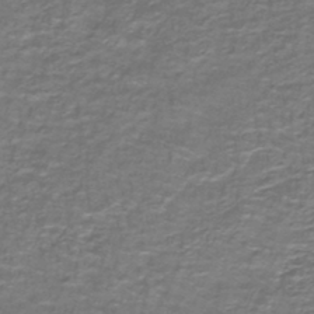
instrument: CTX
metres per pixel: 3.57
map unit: lHb
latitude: -42.3873
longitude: 55.6533
